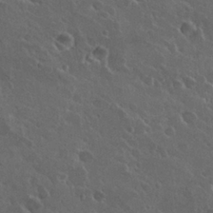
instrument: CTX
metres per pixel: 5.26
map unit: Hto
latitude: 26.9136
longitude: -50.4979
